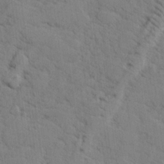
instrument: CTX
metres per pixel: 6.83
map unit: lHvf
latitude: 25.6504
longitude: 143.2564
